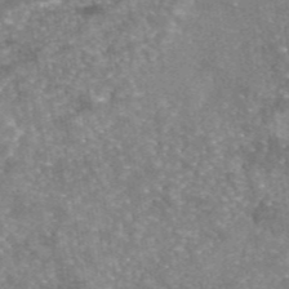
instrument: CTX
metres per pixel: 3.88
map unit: eAb
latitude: 45.7449
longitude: 105.4454
